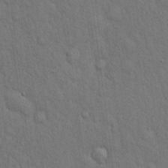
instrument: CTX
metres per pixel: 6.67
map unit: Hto
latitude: 15.7639
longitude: -56.3845
